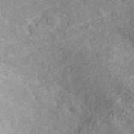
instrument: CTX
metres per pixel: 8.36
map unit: ANa
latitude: 41.7260
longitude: 30.2172
